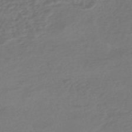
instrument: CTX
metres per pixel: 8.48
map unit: HNhu
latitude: -45.6344
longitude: 93.5966
